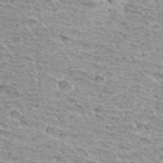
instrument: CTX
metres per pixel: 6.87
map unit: Hto
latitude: 33.5371
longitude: -40.4223
